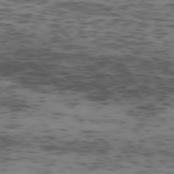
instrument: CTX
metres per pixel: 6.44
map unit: Ap
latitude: -75.3132
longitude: -79.6505
